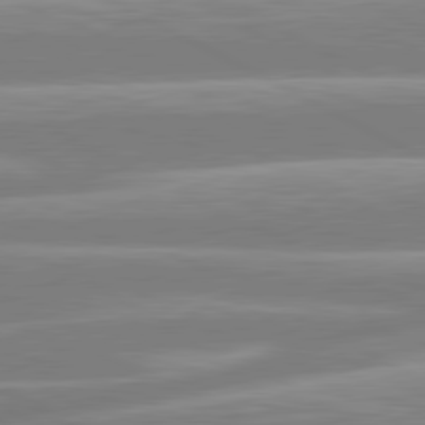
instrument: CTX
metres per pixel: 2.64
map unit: lApd
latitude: 80.7813
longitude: -134.4601
